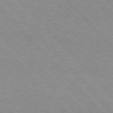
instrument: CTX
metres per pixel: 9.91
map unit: Hpe
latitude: 76.8758
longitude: -152.1389
